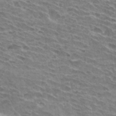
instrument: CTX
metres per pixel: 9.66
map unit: Hto
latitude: 32.7813
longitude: -42.1578
